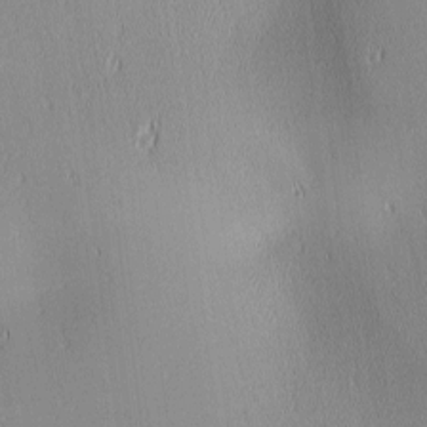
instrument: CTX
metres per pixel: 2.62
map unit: lAa
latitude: 1.4237
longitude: -117.3482
